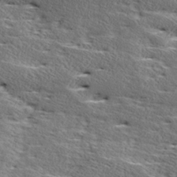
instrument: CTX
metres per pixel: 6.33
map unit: Ave
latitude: 17.2159
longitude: -137.8584
